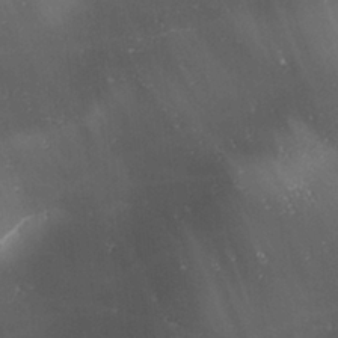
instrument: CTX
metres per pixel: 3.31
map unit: lAa
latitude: 1.2915
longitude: -115.8772
